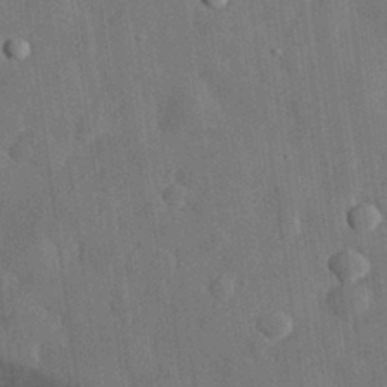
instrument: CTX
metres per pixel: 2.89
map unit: eHh
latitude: 30.8002
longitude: -77.2726
